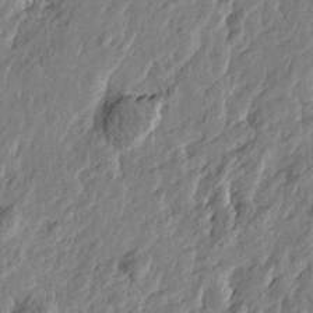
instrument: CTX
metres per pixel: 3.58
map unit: Htu
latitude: -2.8030
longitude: -179.9150
